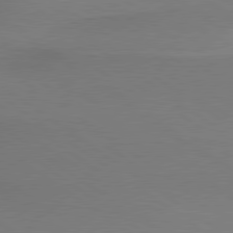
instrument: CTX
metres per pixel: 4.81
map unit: lApd
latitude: 79.5560
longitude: 179.0108
